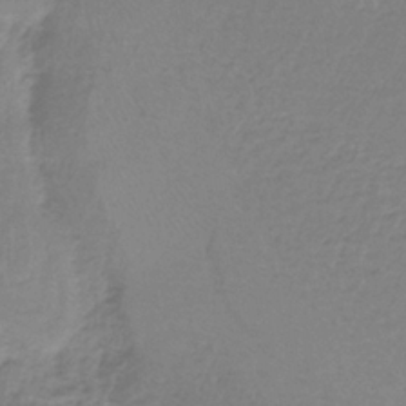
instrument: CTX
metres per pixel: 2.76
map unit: HNb
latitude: -36.6707
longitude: 56.4818
